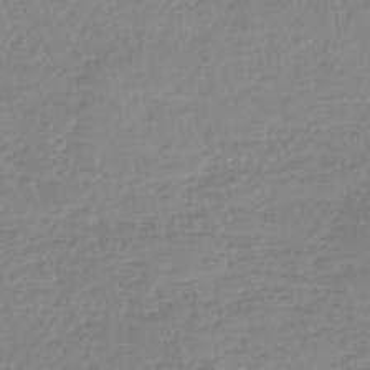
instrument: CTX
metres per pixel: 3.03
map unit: lHb
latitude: -44.8597
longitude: 72.3873
